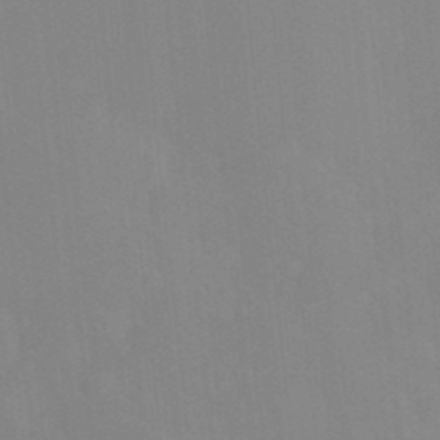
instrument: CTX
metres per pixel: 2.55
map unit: Nhu
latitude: -13.9367
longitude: -56.2333
